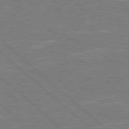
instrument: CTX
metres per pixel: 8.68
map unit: Hpe
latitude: 78.3468
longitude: -127.8395
